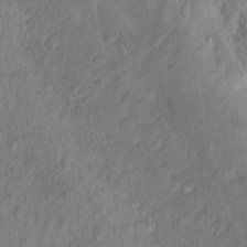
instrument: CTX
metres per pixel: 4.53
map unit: Hto
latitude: 15.9717
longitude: -30.6491
